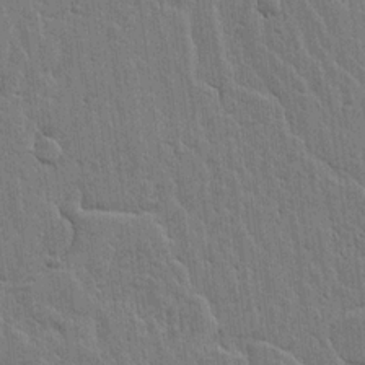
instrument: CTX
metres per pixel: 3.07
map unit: lHvf
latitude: 17.6694
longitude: -116.4034
